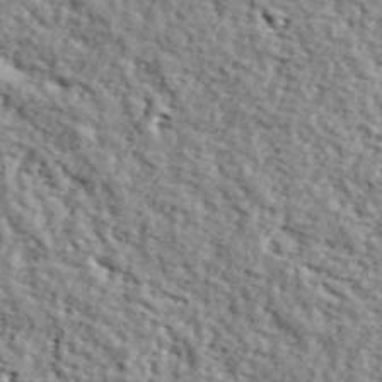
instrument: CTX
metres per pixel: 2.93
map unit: lHvf
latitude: 37.9906
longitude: -86.9891
